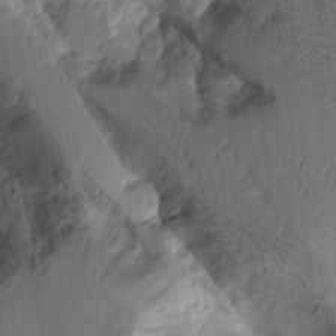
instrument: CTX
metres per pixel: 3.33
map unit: Aa
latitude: 9.7639
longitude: -127.7072
